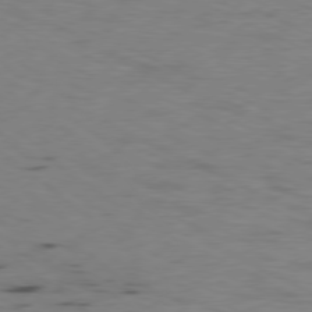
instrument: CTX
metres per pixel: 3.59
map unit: Ap
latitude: -78.4629
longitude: -73.7639
